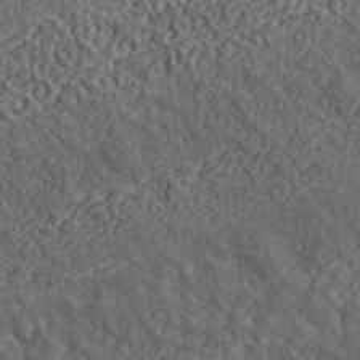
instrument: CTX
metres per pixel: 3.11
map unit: lHvf
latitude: 39.0080
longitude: -87.5938
